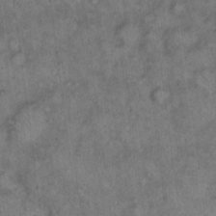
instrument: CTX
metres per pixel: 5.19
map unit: eHh
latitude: 14.4412
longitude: -64.6301
